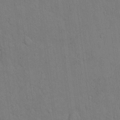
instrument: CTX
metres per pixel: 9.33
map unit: Hto
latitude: 9.8395
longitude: -61.2537
